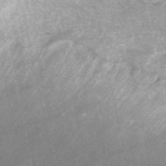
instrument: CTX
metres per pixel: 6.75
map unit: ANa
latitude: 45.2159
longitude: 25.1053
